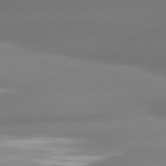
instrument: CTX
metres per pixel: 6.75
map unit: lApd
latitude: 80.4979
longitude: -160.0633
